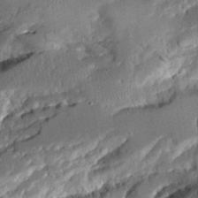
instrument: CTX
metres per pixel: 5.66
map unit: Aa
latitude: 12.3656
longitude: -126.3845
